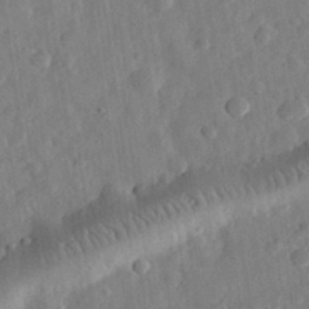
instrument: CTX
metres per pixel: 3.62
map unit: eHh
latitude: 30.8002
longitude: -75.4615
